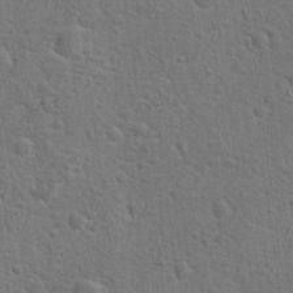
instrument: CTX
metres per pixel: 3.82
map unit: Hto
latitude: 18.2522
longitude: -43.3293
